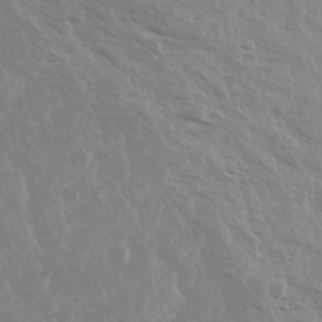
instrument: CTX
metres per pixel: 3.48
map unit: Ave
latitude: 11.2159
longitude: -104.4790
